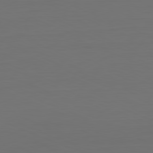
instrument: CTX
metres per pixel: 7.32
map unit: Hpe
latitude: -81.8045
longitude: 7.7288
